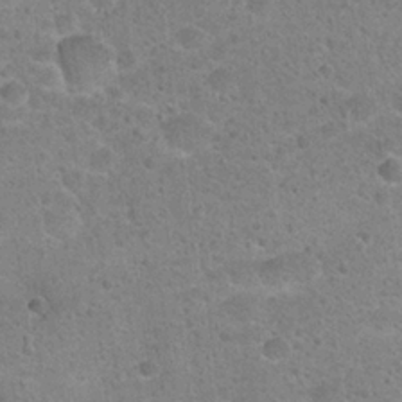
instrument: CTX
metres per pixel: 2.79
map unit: Hto
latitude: 22.2522
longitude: -49.1592
